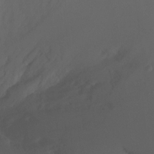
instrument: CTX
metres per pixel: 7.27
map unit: Ht
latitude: -6.6518
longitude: -34.6301
